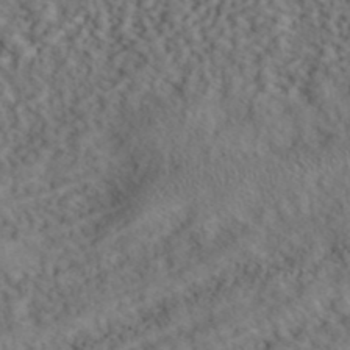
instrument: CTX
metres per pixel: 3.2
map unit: ANa
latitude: 41.8394
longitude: 55.2754
